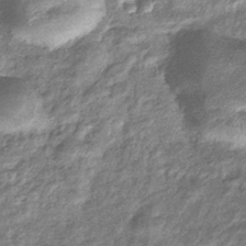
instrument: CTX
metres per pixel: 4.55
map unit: eHb
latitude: -39.6911
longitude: 81.6344
